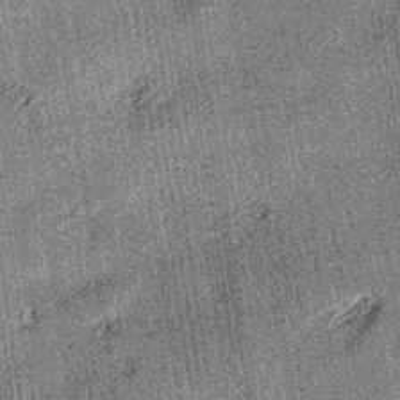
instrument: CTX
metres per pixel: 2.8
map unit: lHb
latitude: -36.0850
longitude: 67.0865
